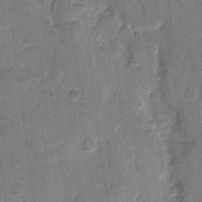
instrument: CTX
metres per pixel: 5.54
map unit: eHh
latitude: 10.7813
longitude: -65.5749
